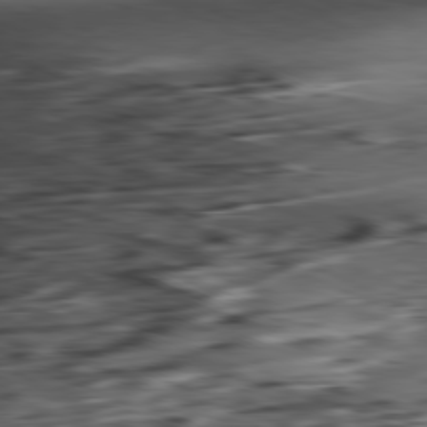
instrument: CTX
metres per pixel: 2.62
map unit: Ap
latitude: -81.3699
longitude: -81.7639
